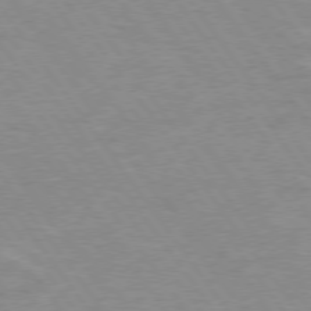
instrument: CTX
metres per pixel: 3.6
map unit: Hpe
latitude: 74.8758
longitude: -150.5923
